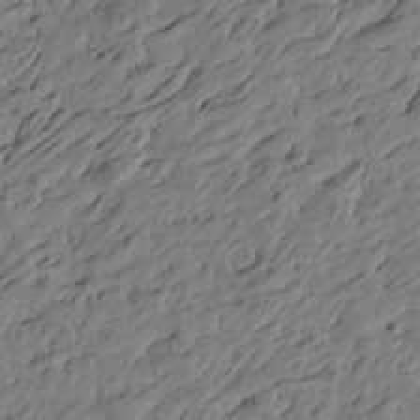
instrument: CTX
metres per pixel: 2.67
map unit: Htu
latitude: -5.3131
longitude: -178.8758
